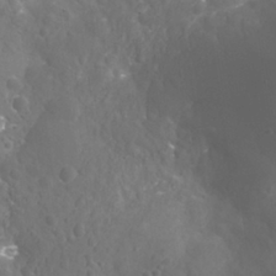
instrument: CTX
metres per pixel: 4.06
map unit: Nhu
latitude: 27.4427
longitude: -56.1577
